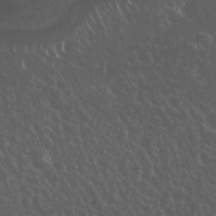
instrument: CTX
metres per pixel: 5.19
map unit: Nhu
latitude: 23.4993
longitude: -62.2712
